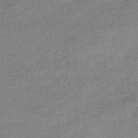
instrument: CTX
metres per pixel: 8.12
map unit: HNhu
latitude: -40.6518
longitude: 96.1417
